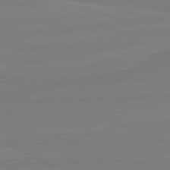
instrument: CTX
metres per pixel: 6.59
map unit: lApd
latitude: 81.5371
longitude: -178.9892
